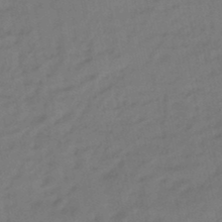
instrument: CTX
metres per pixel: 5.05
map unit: eHb
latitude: -47.2754
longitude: 81.0487
